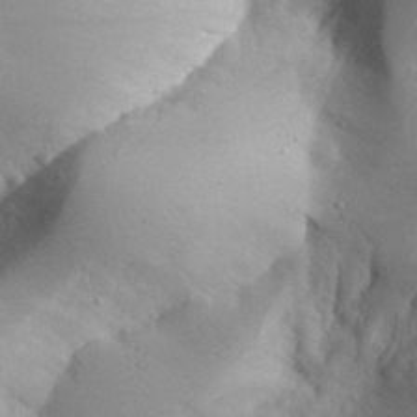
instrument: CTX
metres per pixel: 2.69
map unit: Aa
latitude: 30.1011
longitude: -143.4238
